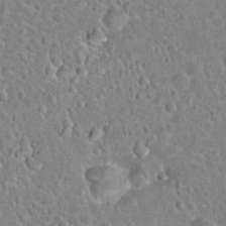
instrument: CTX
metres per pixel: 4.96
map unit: Hto
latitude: 21.2726
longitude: -47.7639
